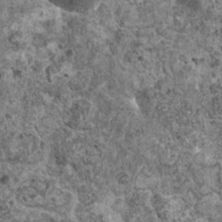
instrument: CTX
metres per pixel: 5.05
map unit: HNhu
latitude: 0.4979
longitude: 3.5210
